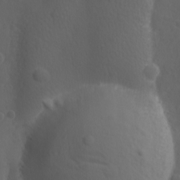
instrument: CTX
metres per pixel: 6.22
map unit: Ave
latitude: -9.1620
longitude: -121.4616
